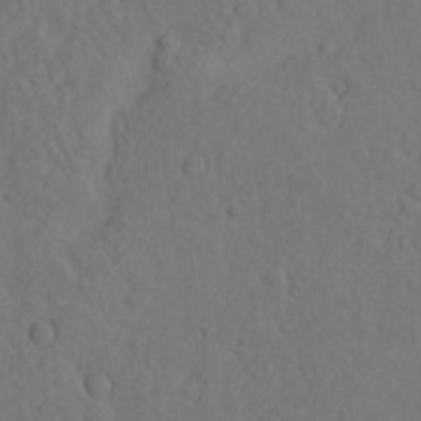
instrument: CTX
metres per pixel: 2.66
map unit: eHh
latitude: -1.3321
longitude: 18.0472
